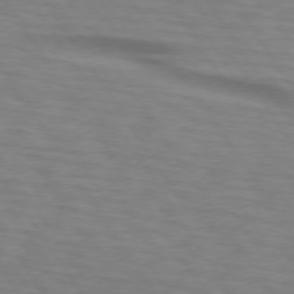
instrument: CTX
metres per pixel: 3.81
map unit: lApd
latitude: 74.2712
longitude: -77.5371
